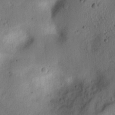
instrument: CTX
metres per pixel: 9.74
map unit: lAvf
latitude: 8.9136
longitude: 166.3684
